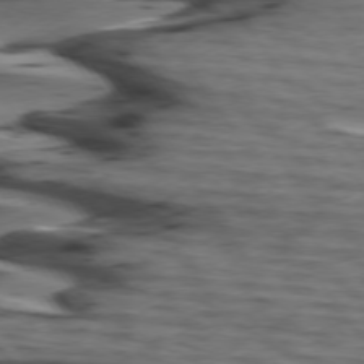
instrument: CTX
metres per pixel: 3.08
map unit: lApd
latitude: 74.7813
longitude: -71.4048
